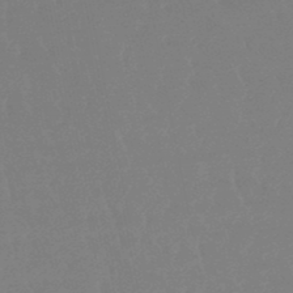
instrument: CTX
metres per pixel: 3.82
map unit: lHb
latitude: -48.4440
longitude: 72.3495
